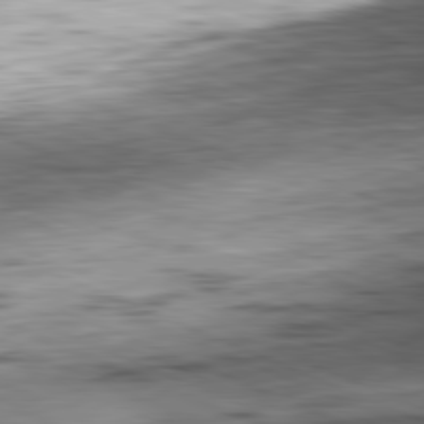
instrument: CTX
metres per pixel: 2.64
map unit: Ap
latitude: -81.8989
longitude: -71.2537
